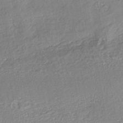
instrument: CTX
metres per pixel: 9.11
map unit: HNhu
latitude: -43.8800
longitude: 101.6721
